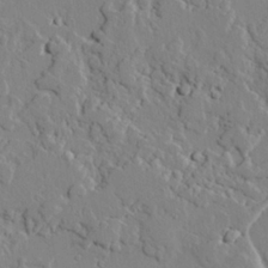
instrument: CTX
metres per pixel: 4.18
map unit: lAvf
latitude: 24.8946
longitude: -110.6869
